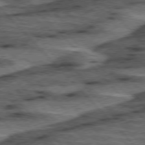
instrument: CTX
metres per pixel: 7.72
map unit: lApd
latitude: 76.1577
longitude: -77.7260
